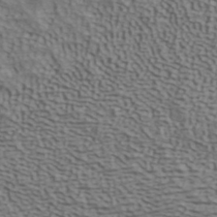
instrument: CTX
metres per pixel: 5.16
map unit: ANa
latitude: 41.6316
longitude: 50.1794
